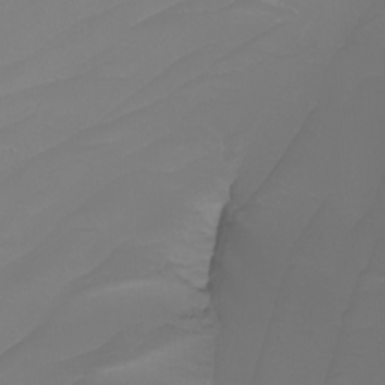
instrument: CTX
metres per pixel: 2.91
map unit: Nhu
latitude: -6.7085
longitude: -94.1767
